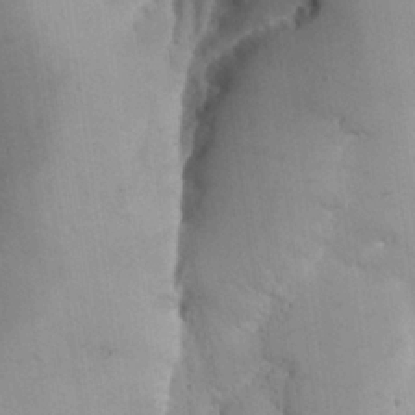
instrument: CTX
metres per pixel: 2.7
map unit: Aa
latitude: 25.5182
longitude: -131.1404
